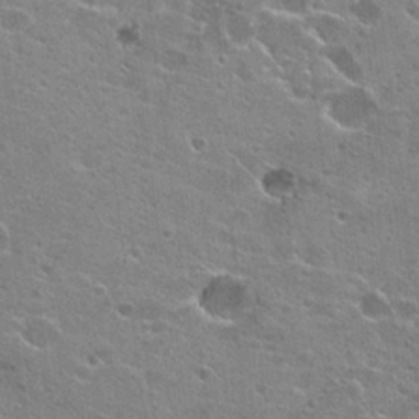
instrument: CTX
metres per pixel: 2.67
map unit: Hto
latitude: 23.5182
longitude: -42.7246
